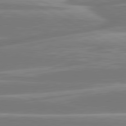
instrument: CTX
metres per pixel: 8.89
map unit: lApd
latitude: 80.9892
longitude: -129.1025
